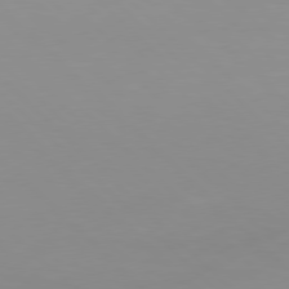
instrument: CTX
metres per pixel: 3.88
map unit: Hpe
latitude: 77.6316
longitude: -164.5357
